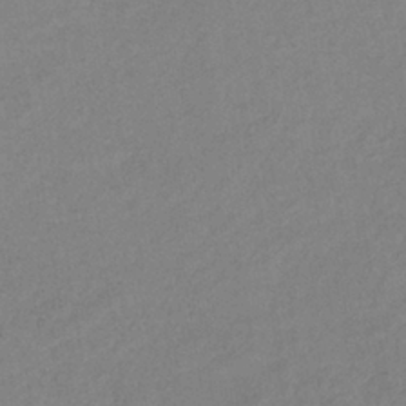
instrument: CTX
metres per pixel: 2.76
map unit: lHb
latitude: -38.8786
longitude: 69.3509
